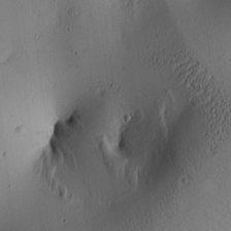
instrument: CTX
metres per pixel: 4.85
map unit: lAa
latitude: 6.0444
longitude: -113.6505
